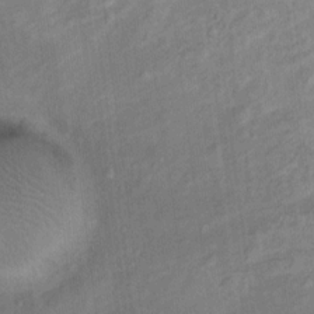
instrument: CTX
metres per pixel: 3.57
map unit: Ht
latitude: 12.1389
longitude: -40.4223
